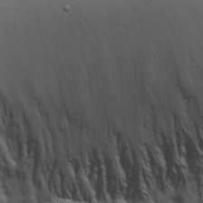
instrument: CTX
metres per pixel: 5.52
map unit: Aa
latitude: 22.0633
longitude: -142.1578
